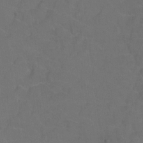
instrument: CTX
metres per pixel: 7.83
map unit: Hto
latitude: 3.3481
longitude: -32.8191
